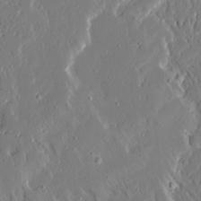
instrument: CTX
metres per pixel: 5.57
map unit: Ave
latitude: 15.5372
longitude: -140.4223
